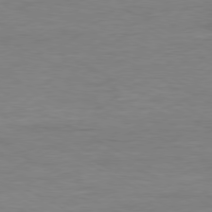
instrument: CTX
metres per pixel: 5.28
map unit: Ap
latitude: -80.0094
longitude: -82.8380
